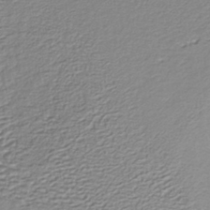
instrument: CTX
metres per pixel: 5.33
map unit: lHb
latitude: -39.0676
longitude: 58.8785
